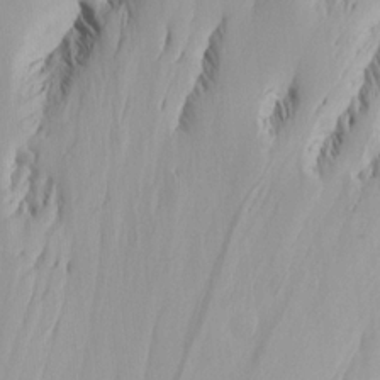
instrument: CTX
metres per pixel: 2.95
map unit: Aa
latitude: 15.1404
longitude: -142.9325
